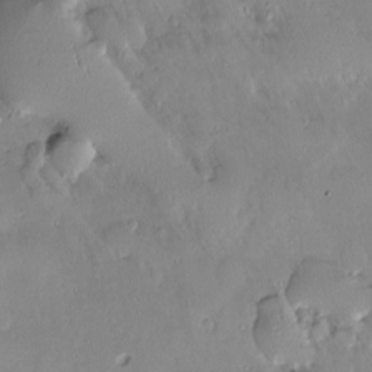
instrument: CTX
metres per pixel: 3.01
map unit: Nve
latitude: -8.4629
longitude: 173.1053
